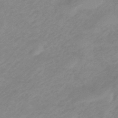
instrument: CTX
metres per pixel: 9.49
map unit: eHb
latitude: -44.9164
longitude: 89.3320
